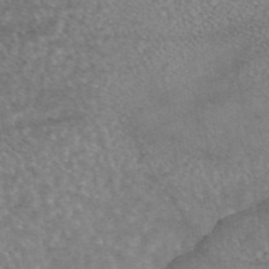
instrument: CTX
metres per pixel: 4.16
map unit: eAb
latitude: 44.8002
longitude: 109.7289
